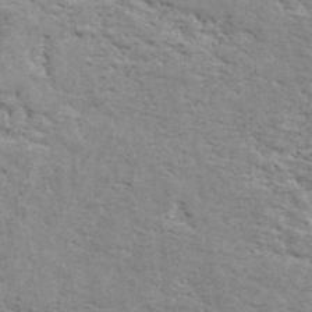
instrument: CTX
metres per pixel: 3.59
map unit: Ave
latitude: 41.0647
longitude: -109.7260
